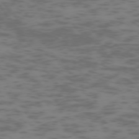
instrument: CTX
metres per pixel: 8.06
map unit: Hpe
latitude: -73.5210
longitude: 6.3117
